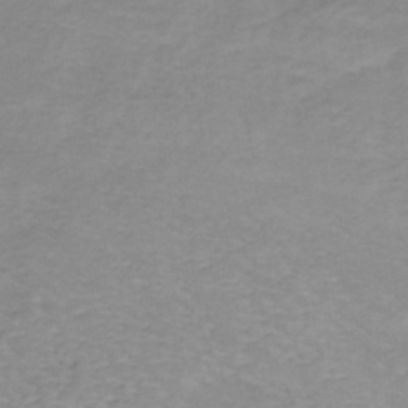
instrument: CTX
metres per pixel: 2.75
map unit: lHb
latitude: -36.2928
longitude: 72.5574
